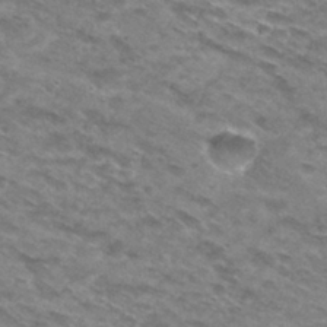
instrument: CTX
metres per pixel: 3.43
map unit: Hto
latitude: 30.1200
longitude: -46.2334
